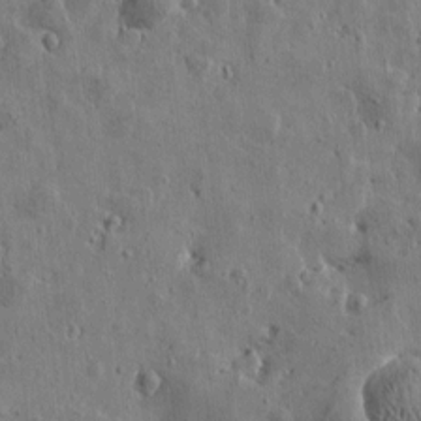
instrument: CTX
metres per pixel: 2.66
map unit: Htu
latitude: 0.6112
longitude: -178.1389
